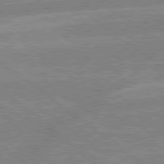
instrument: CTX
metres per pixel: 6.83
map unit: lApd
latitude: 79.3671
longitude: -160.3656
